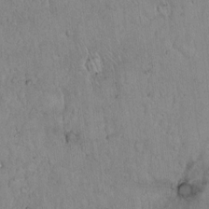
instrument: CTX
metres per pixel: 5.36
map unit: Hto
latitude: 14.2334
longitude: -56.8946
